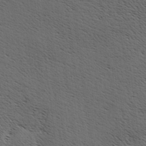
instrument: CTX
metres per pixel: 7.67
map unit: Hve
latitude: 3.7071
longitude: -124.8946
